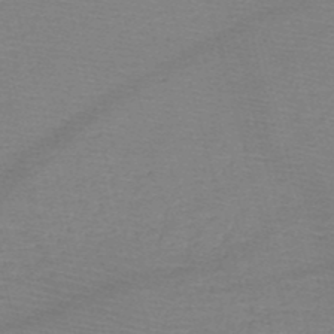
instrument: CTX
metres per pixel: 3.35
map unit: HNb
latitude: -49.2565
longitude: -42.3089
